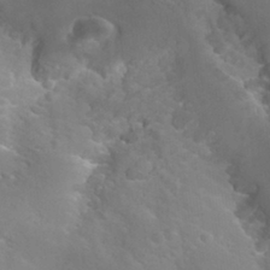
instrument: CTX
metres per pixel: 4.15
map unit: Hto
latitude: 28.5546
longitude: -40.3089
